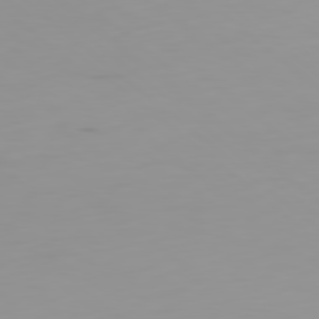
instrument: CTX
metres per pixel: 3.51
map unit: Ap
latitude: -79.9556
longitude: -69.0648
